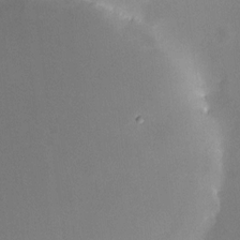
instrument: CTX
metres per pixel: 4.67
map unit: HNhu
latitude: 6.5546
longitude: 7.8989
